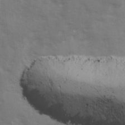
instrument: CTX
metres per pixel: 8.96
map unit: Ave
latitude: 12.7246
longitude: -102.8002
